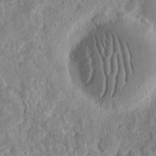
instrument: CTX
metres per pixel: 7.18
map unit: eHh
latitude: 12.3278
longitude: -73.8584
